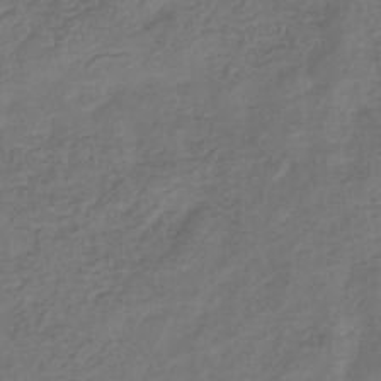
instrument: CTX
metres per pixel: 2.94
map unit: eHb
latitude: -35.6722
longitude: 81.3888
